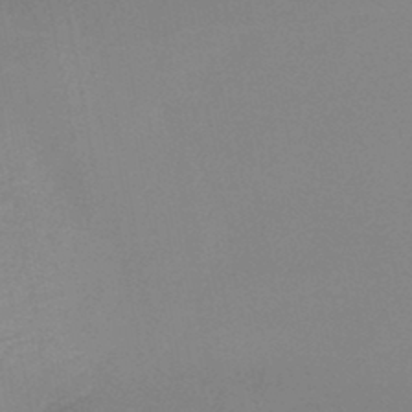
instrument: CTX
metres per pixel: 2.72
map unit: HNb
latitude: -45.8233
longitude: -44.8191
